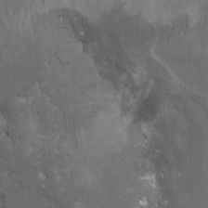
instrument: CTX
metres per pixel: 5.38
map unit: Ht
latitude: -6.1039
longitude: -36.2901
